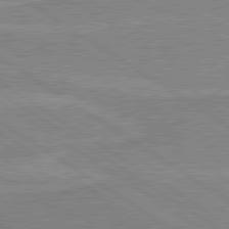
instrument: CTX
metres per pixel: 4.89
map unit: lApd
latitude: 80.1389
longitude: 170.2551
